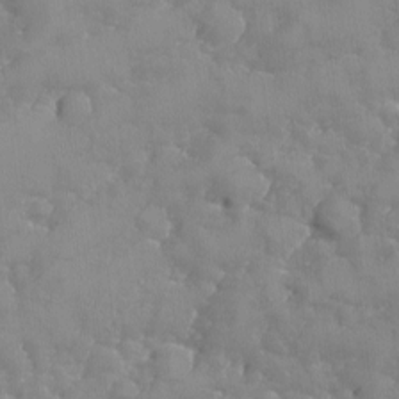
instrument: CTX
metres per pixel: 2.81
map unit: Ave
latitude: -8.4818
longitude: -117.4804
